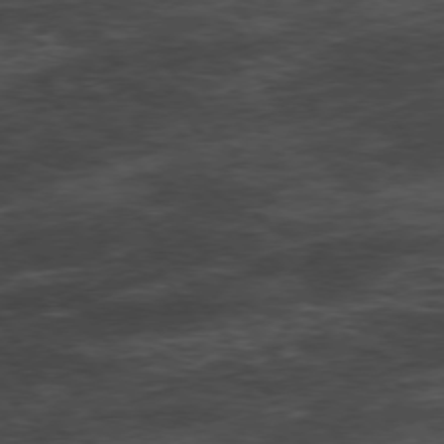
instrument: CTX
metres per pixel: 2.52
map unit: Hpe
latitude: 73.9717
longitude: -143.1025
